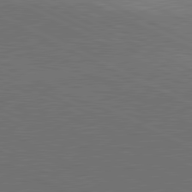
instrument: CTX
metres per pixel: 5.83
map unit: lApd
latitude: 81.5182
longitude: 149.3699
